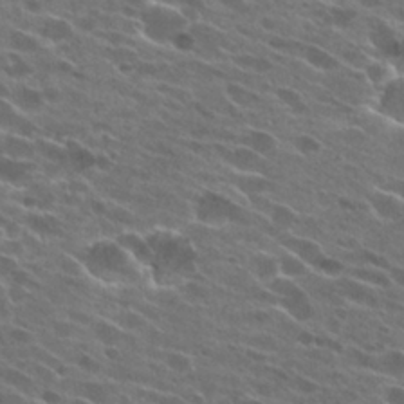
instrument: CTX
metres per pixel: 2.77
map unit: Hto
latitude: 25.5182
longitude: -42.8947
